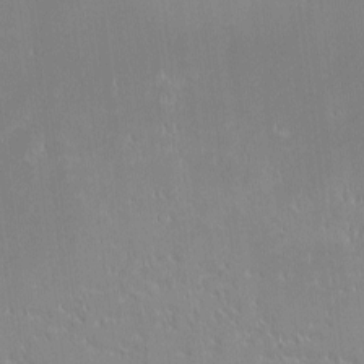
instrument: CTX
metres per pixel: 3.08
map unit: eHh
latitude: -2.5573
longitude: -84.7435
